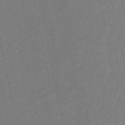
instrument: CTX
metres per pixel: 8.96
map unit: eHb
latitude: -50.8786
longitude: 78.1983
